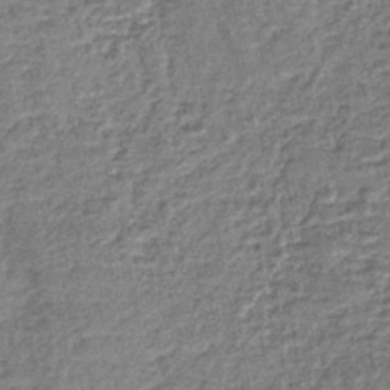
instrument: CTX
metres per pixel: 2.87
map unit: lHb
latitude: -43.0297
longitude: 79.1809
